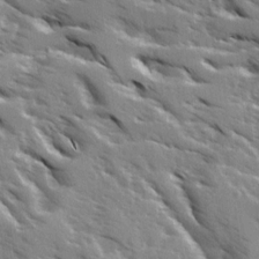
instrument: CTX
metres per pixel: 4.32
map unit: Ave
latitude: 16.1011
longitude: -130.5735
